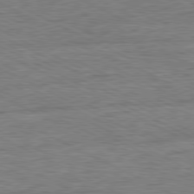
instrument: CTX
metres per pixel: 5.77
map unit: Ap
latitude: -81.0865
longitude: -76.1200
